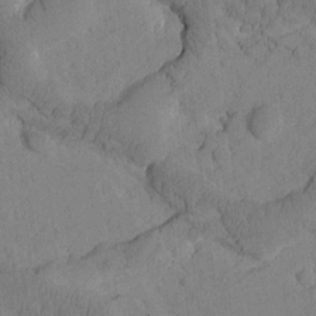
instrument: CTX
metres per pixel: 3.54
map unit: Htu
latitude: -2.1038
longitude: 172.8408
